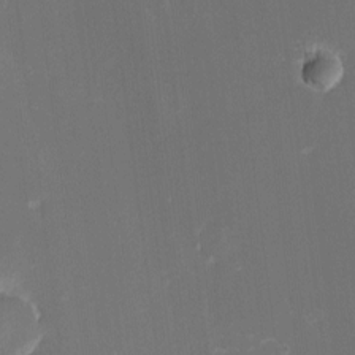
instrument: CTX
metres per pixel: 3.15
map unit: eHh
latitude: -5.2187
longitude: -86.2144
